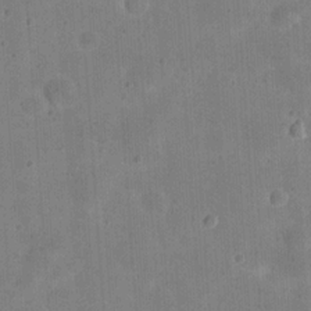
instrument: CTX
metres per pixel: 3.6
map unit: eHh
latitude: 20.8758
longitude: -63.3104
